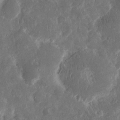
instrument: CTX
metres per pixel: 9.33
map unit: eHh
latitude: 12.7246
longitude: -73.4238
